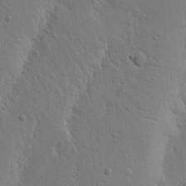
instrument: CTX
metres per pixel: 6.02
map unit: Nhu
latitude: 19.3481
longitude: -75.2915
